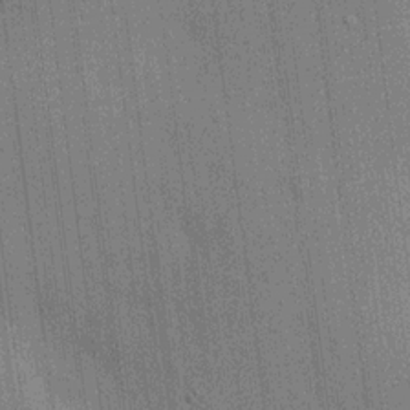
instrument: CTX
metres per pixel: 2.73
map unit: HNhu
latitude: 14.8758
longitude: 12.5763
